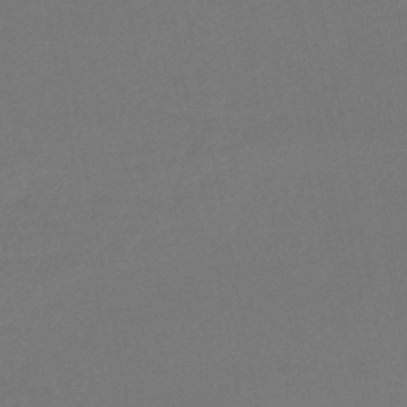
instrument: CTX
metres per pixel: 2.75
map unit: lHb
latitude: -43.4643
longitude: 63.5777
